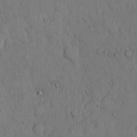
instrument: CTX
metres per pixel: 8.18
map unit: Hto
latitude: 9.3104
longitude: -57.5749
